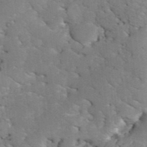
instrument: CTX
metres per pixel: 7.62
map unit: eHh
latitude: 36.2523
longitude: -67.1970
